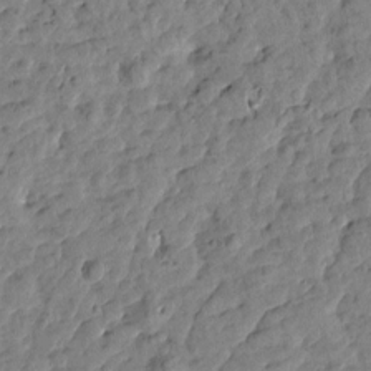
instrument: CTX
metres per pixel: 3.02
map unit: Htu
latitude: 1.2537
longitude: -179.8773
